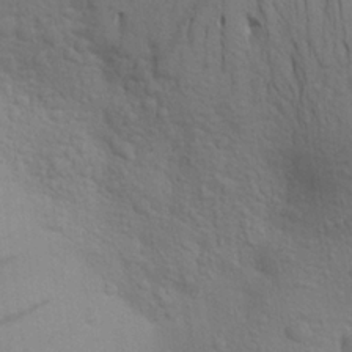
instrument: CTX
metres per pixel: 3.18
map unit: Aa
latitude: 24.1011
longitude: -148.6302
